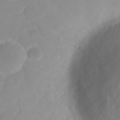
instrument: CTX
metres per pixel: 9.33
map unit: eHh
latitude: 21.4616
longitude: -64.0255
